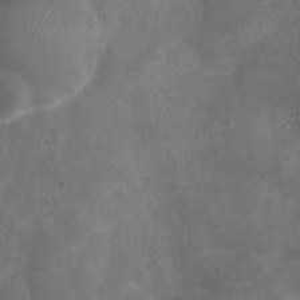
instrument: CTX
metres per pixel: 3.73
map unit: Nhu
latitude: 6.2900
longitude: -18.1011
